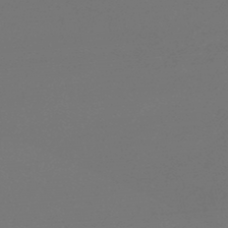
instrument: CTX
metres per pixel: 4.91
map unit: lHb
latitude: -46.1417
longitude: 60.7085
